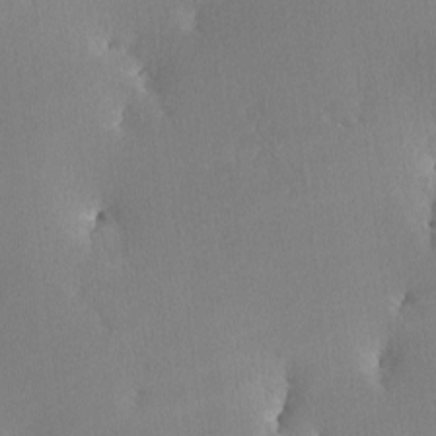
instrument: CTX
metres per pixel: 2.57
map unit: lHvf
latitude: -12.8219
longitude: -100.1578
